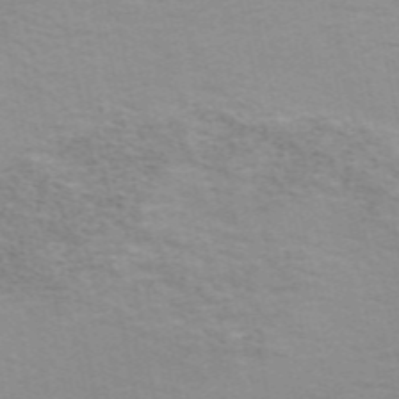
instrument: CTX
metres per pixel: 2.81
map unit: ANa
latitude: 49.3293
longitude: -74.2334
